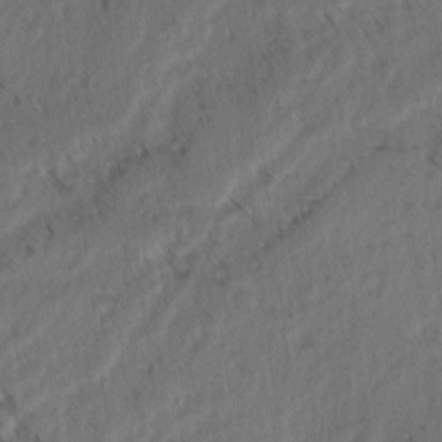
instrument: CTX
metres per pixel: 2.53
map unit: lAvf
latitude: -3.7855
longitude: -114.3845
